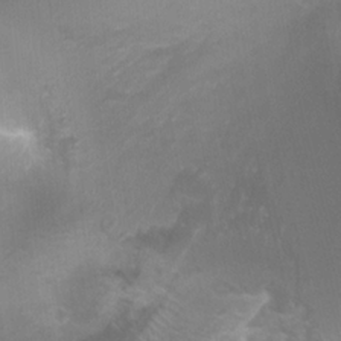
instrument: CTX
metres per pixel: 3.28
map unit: Nhu
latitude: -0.5385
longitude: -16.9514
